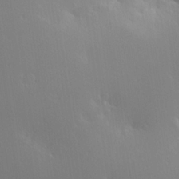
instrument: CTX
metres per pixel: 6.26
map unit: Hve
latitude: 23.2537
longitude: 145.7667
